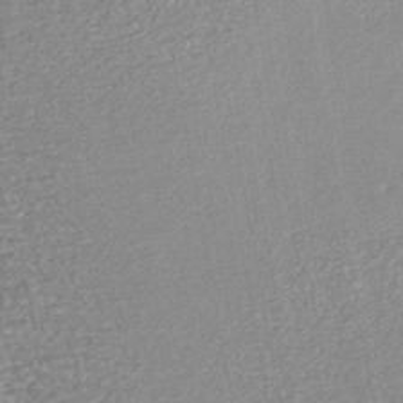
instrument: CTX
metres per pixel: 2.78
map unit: HNhu
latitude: -44.1039
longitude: 101.5021
